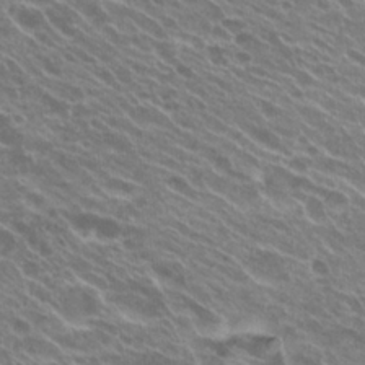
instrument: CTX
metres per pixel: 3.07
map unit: Hto
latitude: 23.6505
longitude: -38.6868
